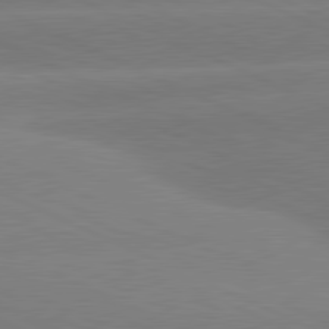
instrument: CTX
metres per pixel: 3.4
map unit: lApd
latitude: 81.1214
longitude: -155.7072
